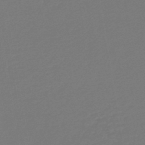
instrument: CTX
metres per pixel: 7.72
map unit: lHb
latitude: -46.3306
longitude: 60.0472
